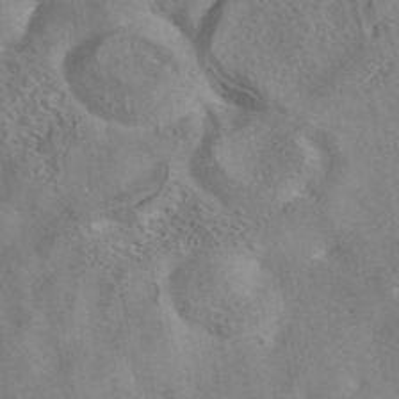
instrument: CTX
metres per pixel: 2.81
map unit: eAb
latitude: 42.1011
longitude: 105.2376
